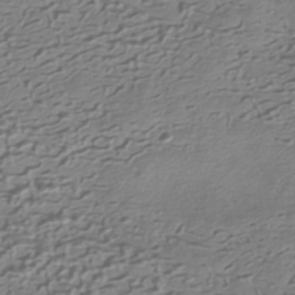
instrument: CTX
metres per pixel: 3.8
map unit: HNhu
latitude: -42.2172
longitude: 100.5195
